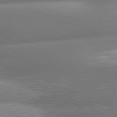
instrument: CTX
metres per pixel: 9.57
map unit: lApd
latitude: 80.4412
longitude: -161.6883
